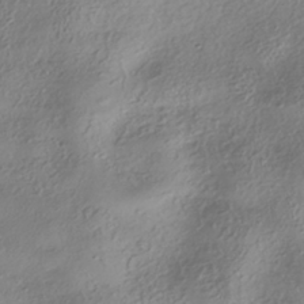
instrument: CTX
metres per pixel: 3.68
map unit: HNhu
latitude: -40.7463
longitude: 102.1417
